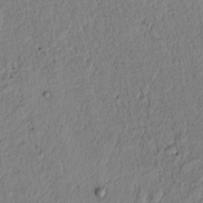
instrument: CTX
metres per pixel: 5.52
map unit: lAvf
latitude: 6.3278
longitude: 164.0472
